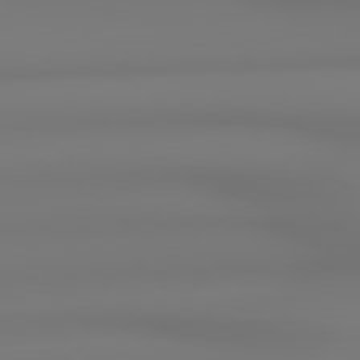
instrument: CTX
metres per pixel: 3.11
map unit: lApd
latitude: 78.8947
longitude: -136.1389
